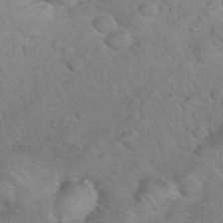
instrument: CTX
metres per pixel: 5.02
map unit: eHh
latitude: 36.8947
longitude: -64.3278
